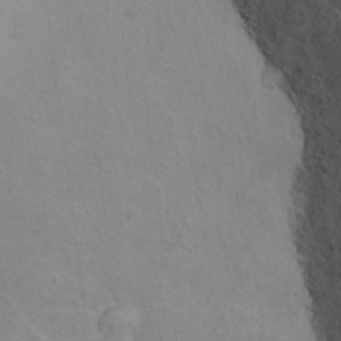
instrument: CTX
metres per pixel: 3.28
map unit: Ht
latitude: 12.5924
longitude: -41.2536
